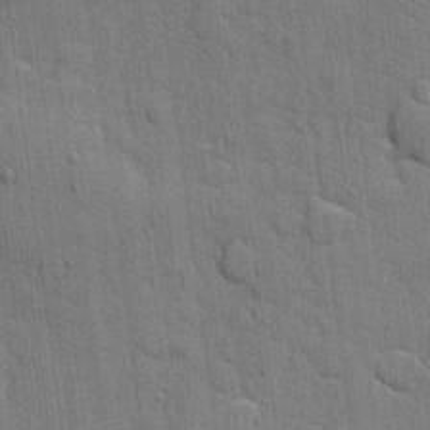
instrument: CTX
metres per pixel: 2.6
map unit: Ave
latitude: 11.3671
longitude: -101.1214
